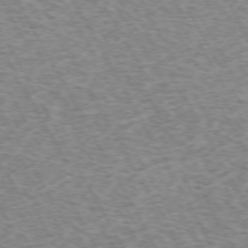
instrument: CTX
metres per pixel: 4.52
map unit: Hpe
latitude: -72.3873
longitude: 12.2173
